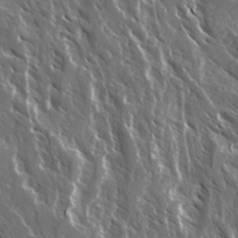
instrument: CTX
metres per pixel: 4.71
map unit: Ave
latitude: 14.9136
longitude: -133.1592
